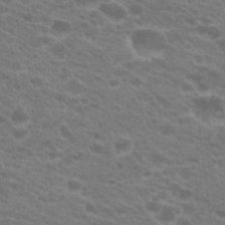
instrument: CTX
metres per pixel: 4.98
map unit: Hto
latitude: 22.1200
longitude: -37.6694
